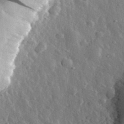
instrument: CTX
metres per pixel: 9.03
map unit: eHh
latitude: 32.8569
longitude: -80.3656
